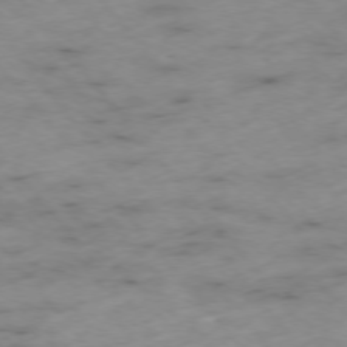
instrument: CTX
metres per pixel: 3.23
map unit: Hpe
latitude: -76.2173
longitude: -18.4034
